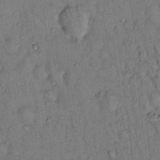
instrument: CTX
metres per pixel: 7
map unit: Hto
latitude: 13.0270
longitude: -59.1025
